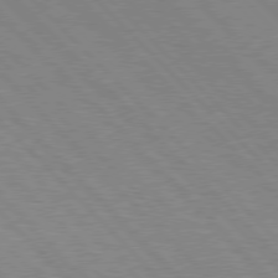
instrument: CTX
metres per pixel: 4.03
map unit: Hpe
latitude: 76.7246
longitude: -126.9892
